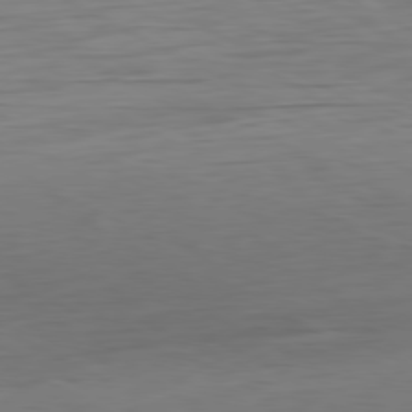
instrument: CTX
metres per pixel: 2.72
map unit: Ap
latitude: -80.7652
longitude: -61.5938
